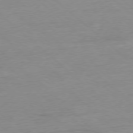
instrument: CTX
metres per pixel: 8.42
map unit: Ap
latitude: -78.0850
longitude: -87.8772
